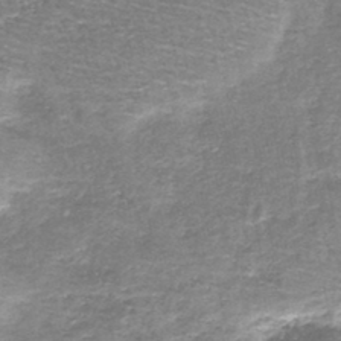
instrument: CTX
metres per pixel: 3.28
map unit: lHb
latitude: -43.7855
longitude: 54.0661
